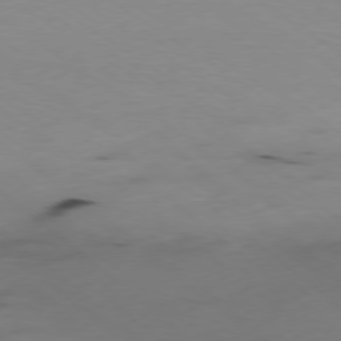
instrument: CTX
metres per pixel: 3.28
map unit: Ap
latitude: -78.7085
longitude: -74.3845
